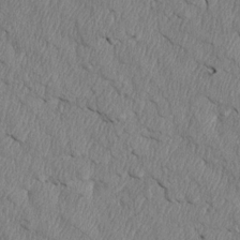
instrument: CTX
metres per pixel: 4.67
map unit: Htu
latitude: 4.0633
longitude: 152.3117
